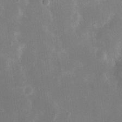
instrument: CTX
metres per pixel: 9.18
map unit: eHh
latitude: 18.0633
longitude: -70.2900
